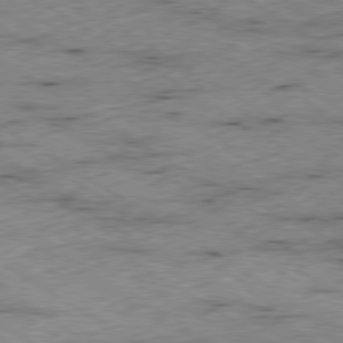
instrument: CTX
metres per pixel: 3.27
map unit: Ap
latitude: -79.9745
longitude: -51.3292
